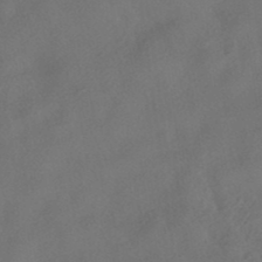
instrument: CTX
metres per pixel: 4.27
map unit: HNhu
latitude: -41.4076
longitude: 102.8786
